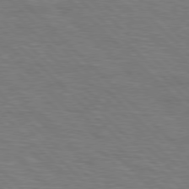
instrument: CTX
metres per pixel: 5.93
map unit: Hpe
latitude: 77.2915
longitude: -151.7260
